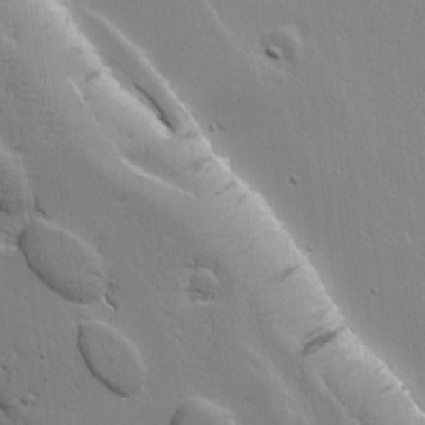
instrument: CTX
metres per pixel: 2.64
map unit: lAvf
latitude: 15.7261
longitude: -125.2914
